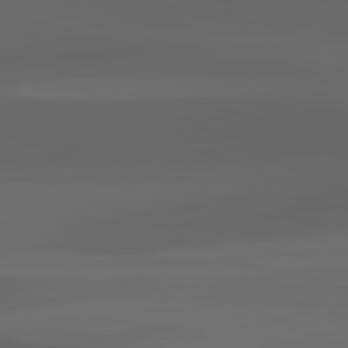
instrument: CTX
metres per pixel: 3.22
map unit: lApd
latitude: 82.8757
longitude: -136.7058
